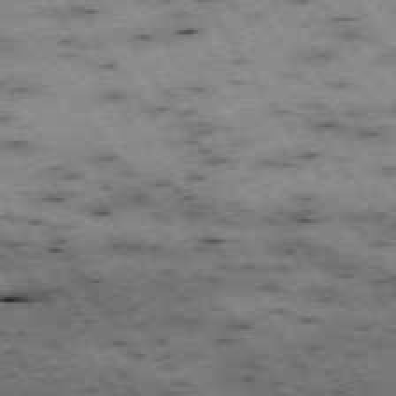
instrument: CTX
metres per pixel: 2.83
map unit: Hpe
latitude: -74.0472
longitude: 3.4265
